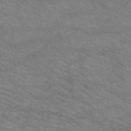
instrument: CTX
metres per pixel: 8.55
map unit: HNb
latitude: -53.0108
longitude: -44.6112
